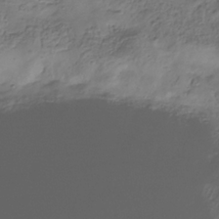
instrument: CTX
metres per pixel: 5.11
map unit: Hve
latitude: -33.9556
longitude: 90.6708
